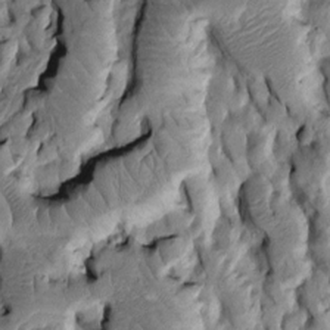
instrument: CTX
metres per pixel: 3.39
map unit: Htu
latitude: -3.6154
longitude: 156.4062
